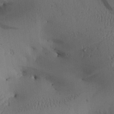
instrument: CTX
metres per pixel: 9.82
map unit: Aa
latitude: 25.8205
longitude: -128.6112
